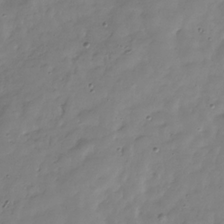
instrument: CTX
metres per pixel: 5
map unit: Hve
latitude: -31.3132
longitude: 91.1431
